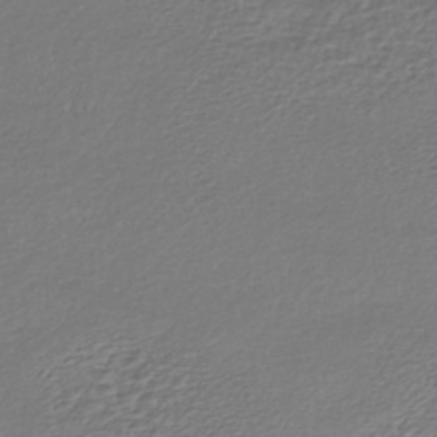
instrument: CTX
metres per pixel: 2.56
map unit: HNhu
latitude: -45.4077
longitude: 101.3698
